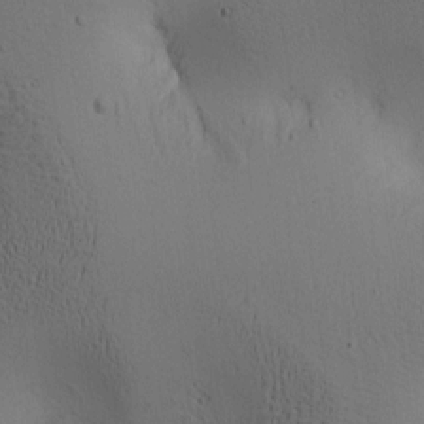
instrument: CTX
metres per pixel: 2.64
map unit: lAa
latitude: 6.1578
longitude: -114.2333
